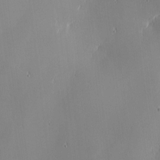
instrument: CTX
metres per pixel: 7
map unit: eHh
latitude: -2.9919
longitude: -81.3859
